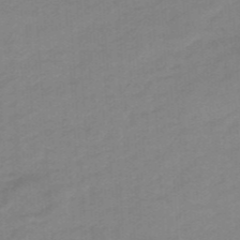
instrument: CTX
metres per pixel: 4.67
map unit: HNhu
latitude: -47.7855
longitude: 89.4454
